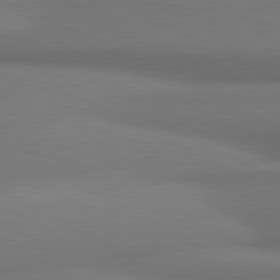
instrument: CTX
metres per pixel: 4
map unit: lApd
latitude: 81.3859
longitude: 173.4076
